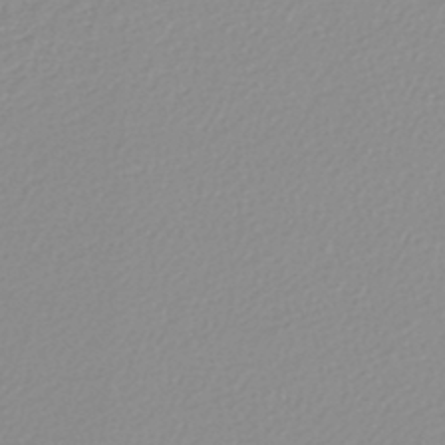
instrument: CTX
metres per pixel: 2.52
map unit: lHb
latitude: -44.0094
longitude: 72.6140
